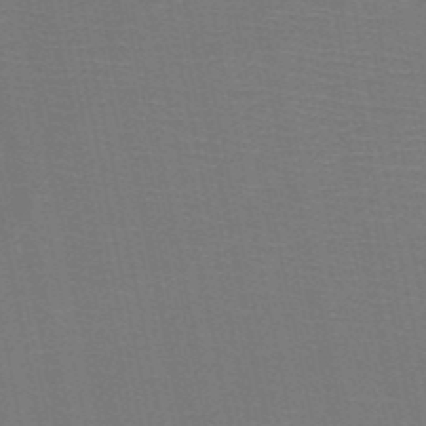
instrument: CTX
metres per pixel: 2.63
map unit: HNb
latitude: -50.4440
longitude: -42.9136
